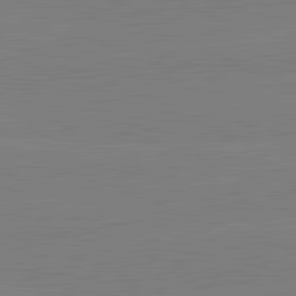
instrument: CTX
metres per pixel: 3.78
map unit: lApd
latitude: 82.2900
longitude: -158.4790
